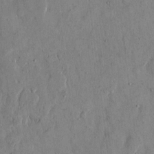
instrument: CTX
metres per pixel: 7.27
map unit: eHh
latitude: 12.4601
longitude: -69.0648
